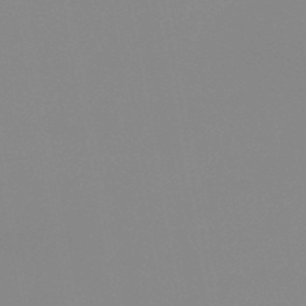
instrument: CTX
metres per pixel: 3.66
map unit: HNb
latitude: -45.5210
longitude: -44.5923
